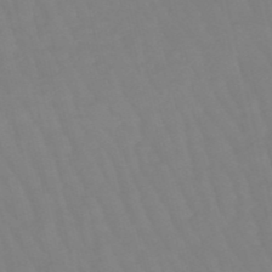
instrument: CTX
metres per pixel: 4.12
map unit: lHb
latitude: -49.4833
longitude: 76.4629
